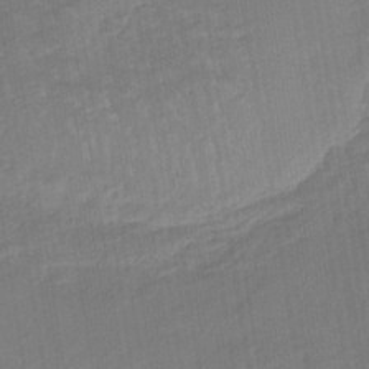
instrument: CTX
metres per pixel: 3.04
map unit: eHb
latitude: -44.9164
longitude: 87.5966
